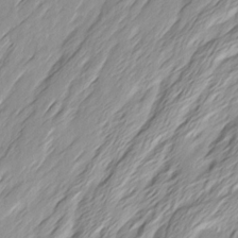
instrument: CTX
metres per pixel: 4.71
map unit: Ave
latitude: 15.3482
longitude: -136.2901
